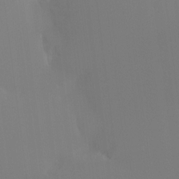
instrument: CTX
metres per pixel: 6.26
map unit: Htu
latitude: -15.3699
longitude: -47.5183
